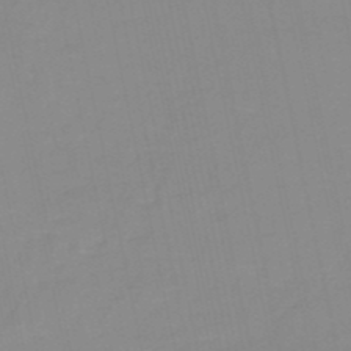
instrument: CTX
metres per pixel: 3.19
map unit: HNb
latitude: -51.0486
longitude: -50.7624
